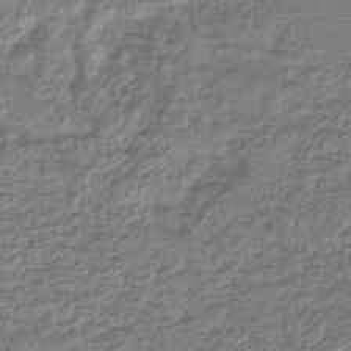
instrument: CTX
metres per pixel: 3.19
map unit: lHb
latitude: -41.0675
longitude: 70.1606
